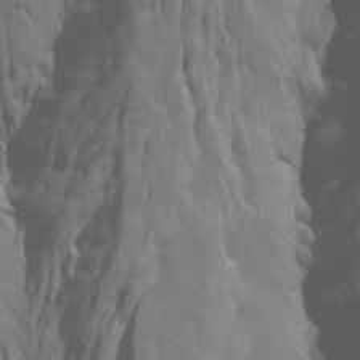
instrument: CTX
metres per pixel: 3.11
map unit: Htu
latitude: -6.4629
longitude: -70.3278
